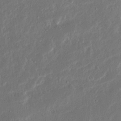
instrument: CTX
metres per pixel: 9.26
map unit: Ave
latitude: 15.1781
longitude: -138.2711
